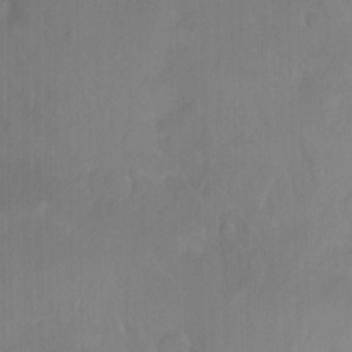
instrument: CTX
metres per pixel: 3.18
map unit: Ht
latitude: -14.0472
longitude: -56.8191
